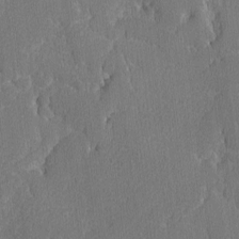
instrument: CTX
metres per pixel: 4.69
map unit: lAvf
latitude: -8.5574
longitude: -113.4426
